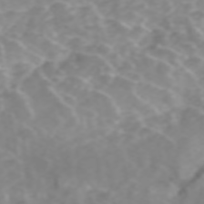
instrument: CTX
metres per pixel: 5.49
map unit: ANa
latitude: 46.3845
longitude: 22.1039
